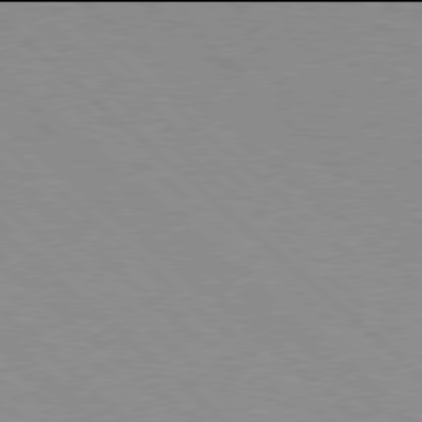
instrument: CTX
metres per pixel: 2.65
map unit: Hpe
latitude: 77.9906
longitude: -153.8206
